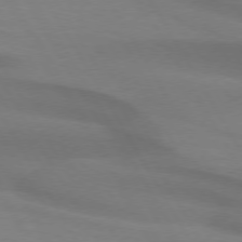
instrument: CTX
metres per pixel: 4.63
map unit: lApd
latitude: 74.2523
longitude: -65.7450
